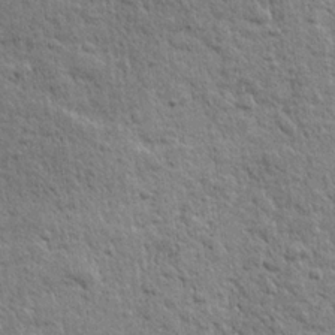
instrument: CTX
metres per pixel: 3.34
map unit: lHvf
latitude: 23.8205
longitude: 143.8800
